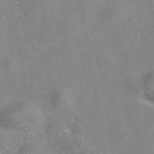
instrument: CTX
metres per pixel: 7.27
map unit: eAb
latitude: 42.2145
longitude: 106.9731
